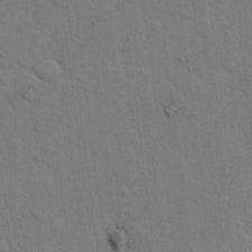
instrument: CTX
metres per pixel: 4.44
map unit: Hto
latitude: 9.4615
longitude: -61.3104
